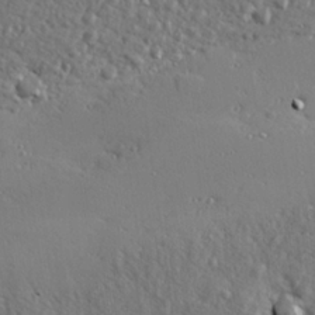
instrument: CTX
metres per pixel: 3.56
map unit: Hve
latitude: 25.5371
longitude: -92.9135
